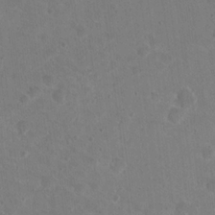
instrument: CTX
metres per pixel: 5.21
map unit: Nhu
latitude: 17.2159
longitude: -30.9514
